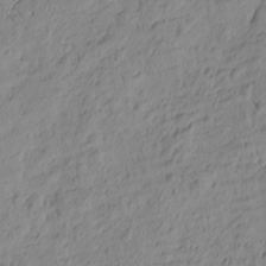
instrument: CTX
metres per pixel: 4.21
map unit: Htu
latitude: -1.0676
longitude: -174.8758
